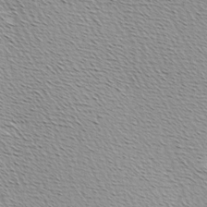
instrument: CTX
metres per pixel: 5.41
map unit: Hve
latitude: 2.7246
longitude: -122.0633
